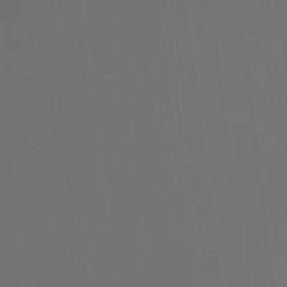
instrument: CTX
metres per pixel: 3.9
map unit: Hto
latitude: -7.9178
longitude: -50.4979
